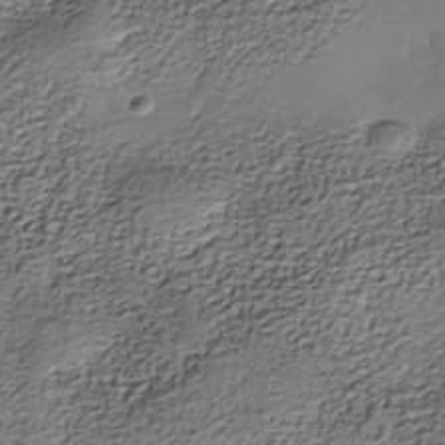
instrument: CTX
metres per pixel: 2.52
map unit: Nhe
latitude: -38.7085
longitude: -116.9514
